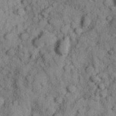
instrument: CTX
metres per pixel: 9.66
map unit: Hve
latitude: 25.0458
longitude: 147.5021
